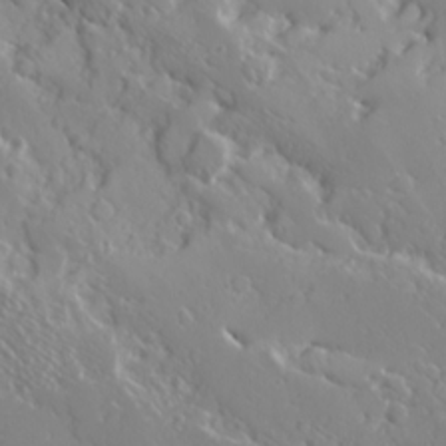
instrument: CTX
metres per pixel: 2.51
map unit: Ave
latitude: 16.8191
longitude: -129.3104
